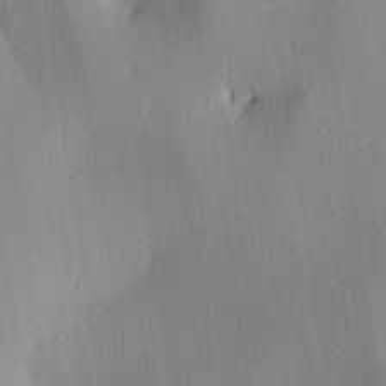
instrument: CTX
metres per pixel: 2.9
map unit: lAa
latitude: 5.8772
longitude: -113.1025
